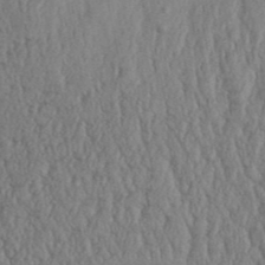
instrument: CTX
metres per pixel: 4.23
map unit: Aa
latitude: 32.3467
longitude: -135.4615
